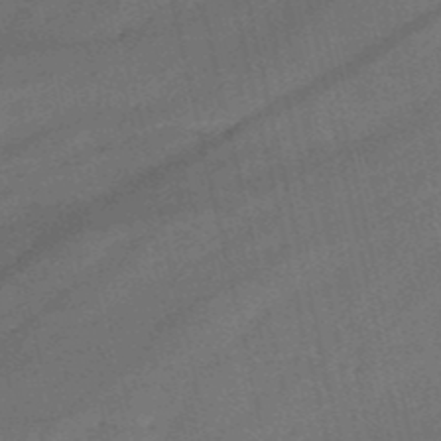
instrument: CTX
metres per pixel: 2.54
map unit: HNb
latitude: -51.1053
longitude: -41.0269
